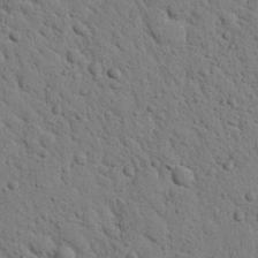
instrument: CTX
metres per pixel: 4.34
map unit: Nhu
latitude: 22.4790
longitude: -76.7624
